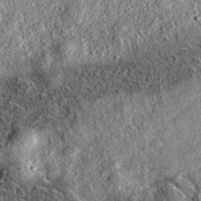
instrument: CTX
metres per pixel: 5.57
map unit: eAb
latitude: 37.1781
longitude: 108.6707
